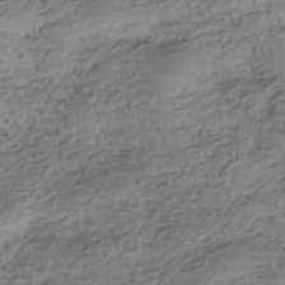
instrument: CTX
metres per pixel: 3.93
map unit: HNhu
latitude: -42.2172
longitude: 99.8800
